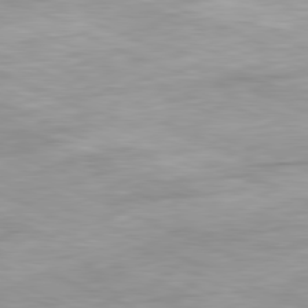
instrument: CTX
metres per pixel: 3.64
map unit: Ap
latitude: -81.5777
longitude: -87.1592
